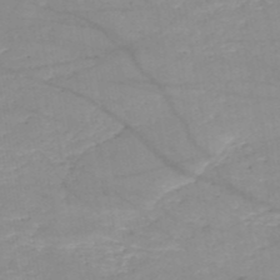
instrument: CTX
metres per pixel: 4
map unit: HNb
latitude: -50.2361
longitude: -39.9717
